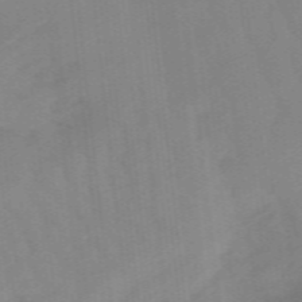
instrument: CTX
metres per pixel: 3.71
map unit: lHb
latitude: -48.4062
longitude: 83.3510
